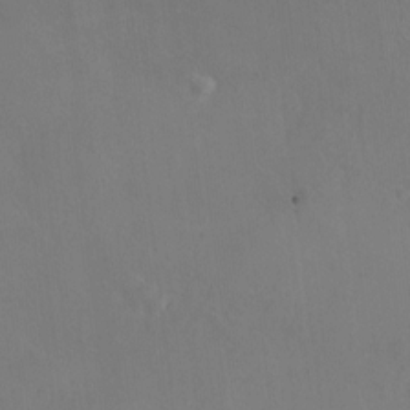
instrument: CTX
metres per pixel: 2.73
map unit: HNhu
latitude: 7.9339
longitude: 10.5007
